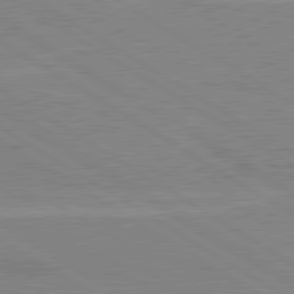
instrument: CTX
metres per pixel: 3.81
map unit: lApd
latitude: 80.3467
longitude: 123.4077
